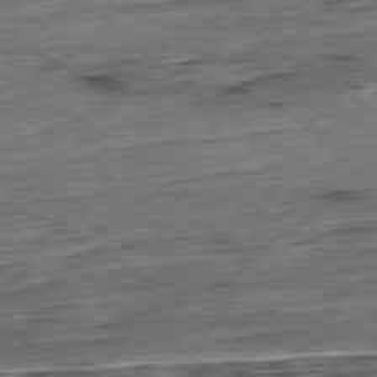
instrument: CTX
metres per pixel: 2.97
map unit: Hpe
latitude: -80.5574
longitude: 21.4076
